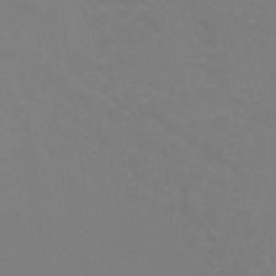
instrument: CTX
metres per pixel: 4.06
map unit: Nhu
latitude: 25.3670
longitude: -54.2900
